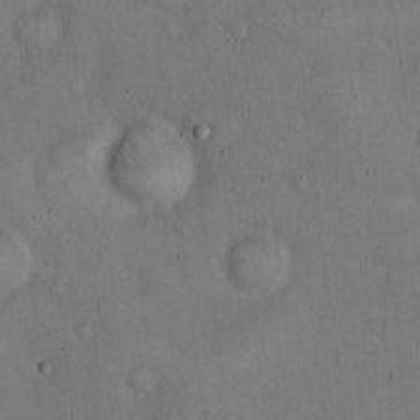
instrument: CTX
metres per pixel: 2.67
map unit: Hto
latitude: 15.1781
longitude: -60.3467
